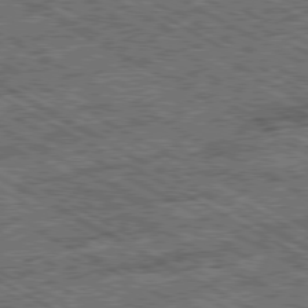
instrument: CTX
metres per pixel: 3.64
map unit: Ap
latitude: -80.1984
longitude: -78.8380
